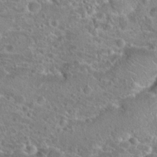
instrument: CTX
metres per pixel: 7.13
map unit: Hto
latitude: 19.2159
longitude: -42.1389
